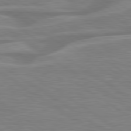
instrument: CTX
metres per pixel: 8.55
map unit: lApd
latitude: 79.7072
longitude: -127.4993
